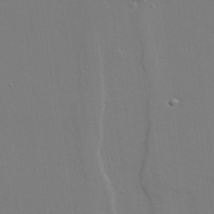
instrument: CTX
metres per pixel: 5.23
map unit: lAvf
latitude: 28.5923
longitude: -108.5923
